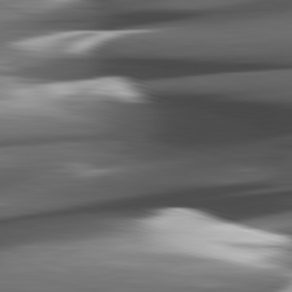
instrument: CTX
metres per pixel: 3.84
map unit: lApd
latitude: 82.4790
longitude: -145.1970
